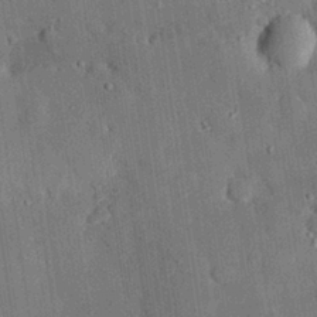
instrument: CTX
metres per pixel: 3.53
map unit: eHh
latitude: 28.4790
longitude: -80.4412
